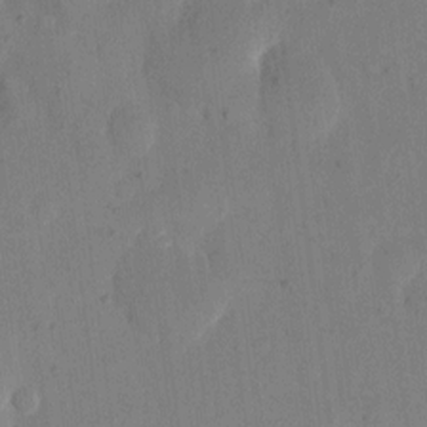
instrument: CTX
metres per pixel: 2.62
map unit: eHh
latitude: 11.1970
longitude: -69.4993
